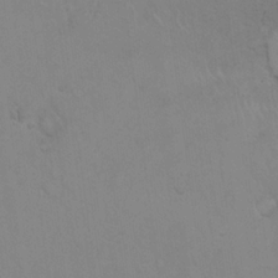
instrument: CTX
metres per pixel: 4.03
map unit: eHh
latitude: 19.4615
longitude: -60.1389
